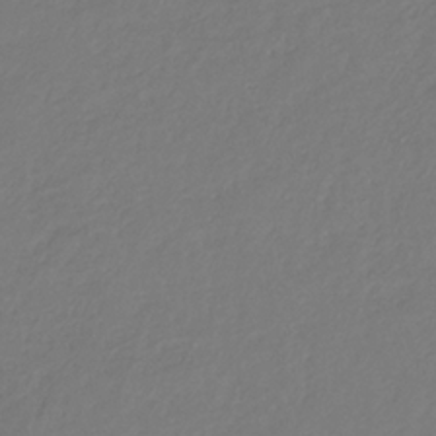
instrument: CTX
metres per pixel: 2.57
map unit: eHb
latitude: -29.7478
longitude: 67.8044
